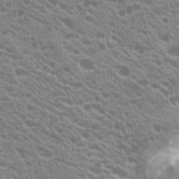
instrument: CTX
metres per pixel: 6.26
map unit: Hto
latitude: 20.1200
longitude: -35.2537
